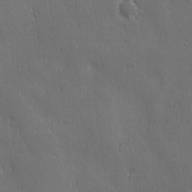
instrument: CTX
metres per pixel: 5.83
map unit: Ave
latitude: -7.9367
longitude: -120.8380
